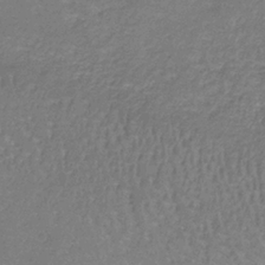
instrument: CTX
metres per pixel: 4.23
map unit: HNb
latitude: -34.6329
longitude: 55.8045
